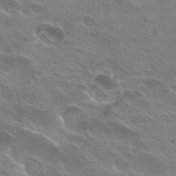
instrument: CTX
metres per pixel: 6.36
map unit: Hto
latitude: 27.7450
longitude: -40.6490
